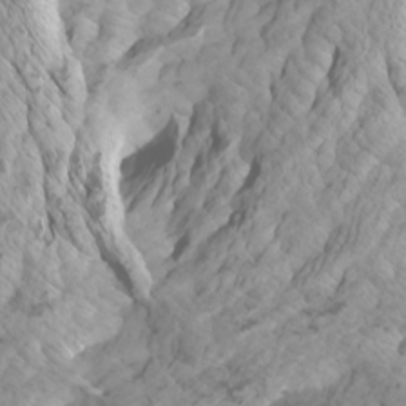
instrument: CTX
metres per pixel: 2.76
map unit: Htu
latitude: -5.4454
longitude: -73.7450
